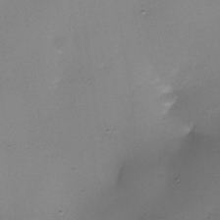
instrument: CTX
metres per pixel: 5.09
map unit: Nhe
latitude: -35.1809
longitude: -117.7450
